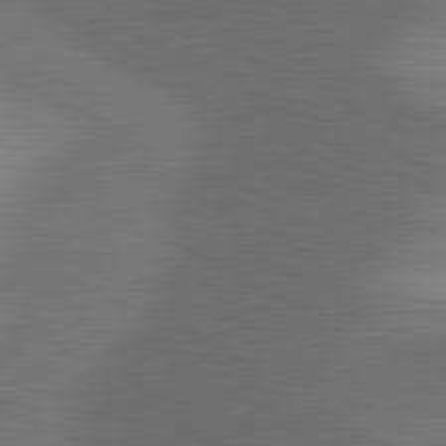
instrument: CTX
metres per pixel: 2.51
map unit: lApd
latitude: 81.3293
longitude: 126.7274
